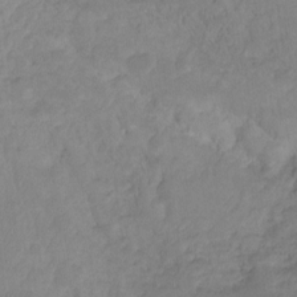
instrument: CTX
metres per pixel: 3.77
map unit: Ht
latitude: -9.2187
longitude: -34.3467
